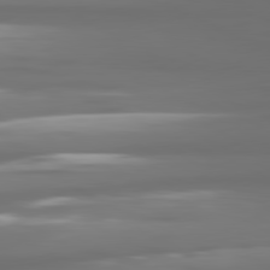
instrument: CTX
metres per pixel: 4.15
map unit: lApd
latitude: 80.9136
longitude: -139.1403
